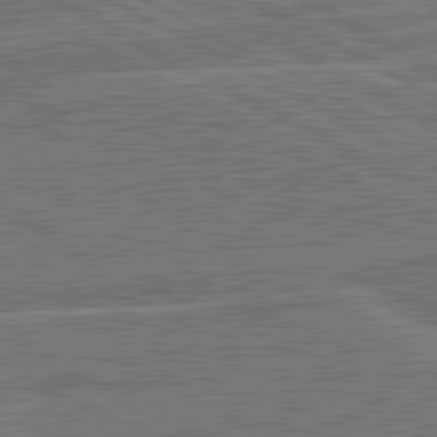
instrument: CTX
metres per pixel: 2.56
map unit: lApd
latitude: 81.2159
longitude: 124.4062
